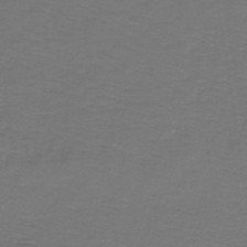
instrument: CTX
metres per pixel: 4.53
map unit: lHb
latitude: -43.6721
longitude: 56.4440
